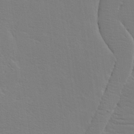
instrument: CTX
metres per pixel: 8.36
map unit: Aa
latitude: 17.7828
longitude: -126.1767
